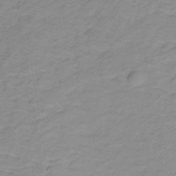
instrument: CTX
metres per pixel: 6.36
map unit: lHb
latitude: -31.7099
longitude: 65.5021
